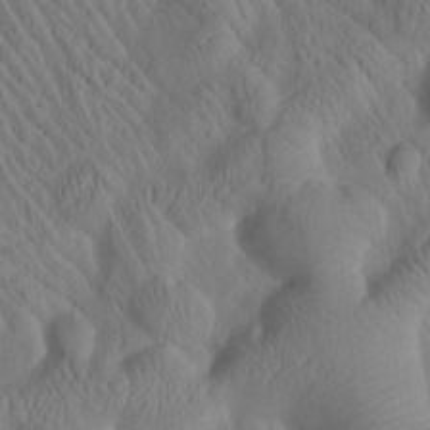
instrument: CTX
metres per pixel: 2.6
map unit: Htu
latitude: 0.8947
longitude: 176.0094
